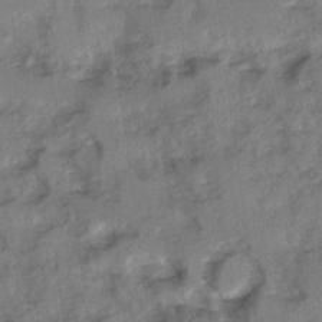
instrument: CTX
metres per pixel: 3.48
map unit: Ave
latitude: 0.8191
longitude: -110.3090
